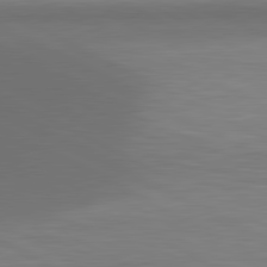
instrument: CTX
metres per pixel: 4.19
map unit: lApd
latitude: 81.0458
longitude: 138.8786
